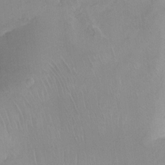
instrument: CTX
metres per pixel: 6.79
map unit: Ht
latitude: -11.4077
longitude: -43.4615
